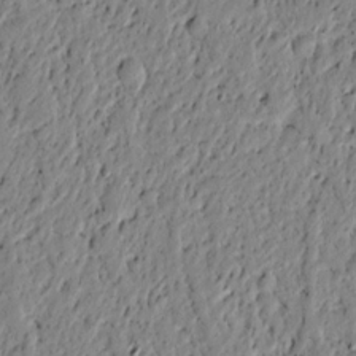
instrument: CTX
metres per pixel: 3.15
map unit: lAvf
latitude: 5.3293
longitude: 164.8786
